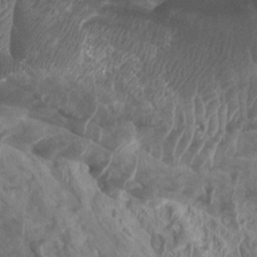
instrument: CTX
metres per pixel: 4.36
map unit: Htu
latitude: 3.0269
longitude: -19.9717
